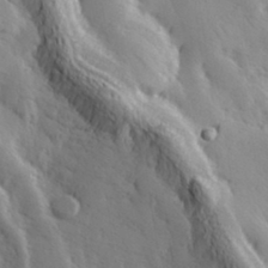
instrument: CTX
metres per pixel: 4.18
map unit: Hve
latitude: 33.0270
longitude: 149.6911
